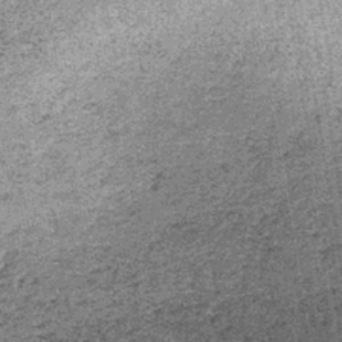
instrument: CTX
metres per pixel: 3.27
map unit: lHb
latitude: -39.3887
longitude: 67.1243
